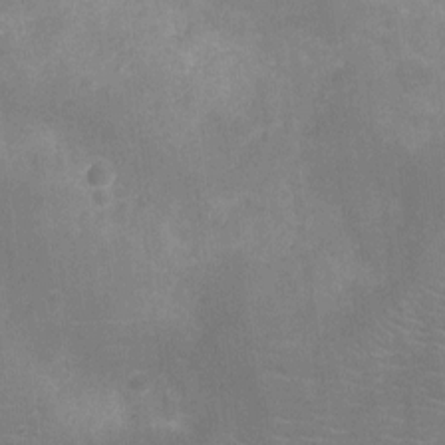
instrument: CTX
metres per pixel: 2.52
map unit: Ht
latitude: -11.8045
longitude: -25.4237
